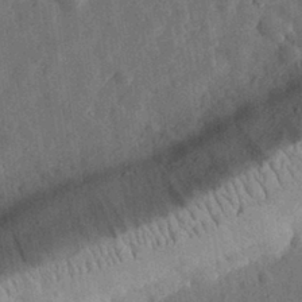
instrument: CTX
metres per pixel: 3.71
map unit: eHh
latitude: 31.8395
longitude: -75.3293
